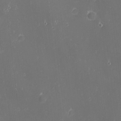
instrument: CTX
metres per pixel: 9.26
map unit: eHh
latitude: -1.8045
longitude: -80.8380
